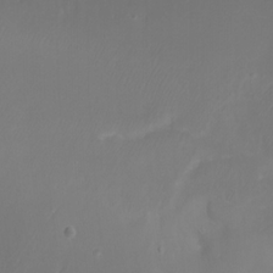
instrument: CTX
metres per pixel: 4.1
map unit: Nhu
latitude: -7.7099
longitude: -76.9136
